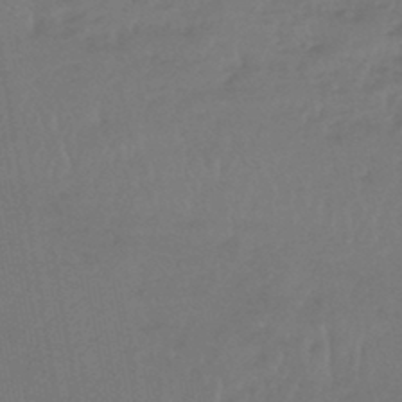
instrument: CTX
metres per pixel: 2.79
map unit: lHb
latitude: -45.1620
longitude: 67.7478
